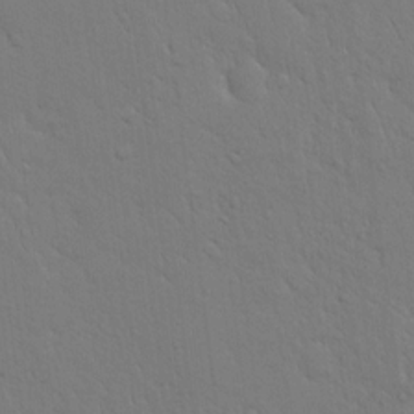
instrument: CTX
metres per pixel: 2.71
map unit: eHh
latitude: 18.2144
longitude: -62.8191
